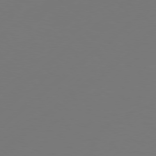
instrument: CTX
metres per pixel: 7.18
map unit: Hpe
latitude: 76.1577
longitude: -130.5546
